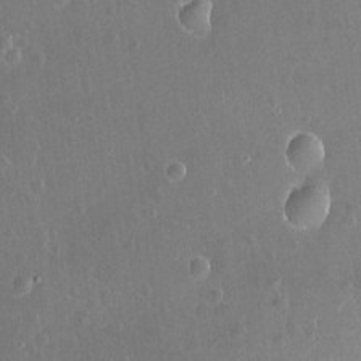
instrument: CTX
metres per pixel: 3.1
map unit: Nhu
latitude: -12.7841
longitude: -38.8191
